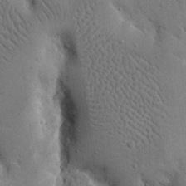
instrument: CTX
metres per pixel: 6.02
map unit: eHh
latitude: 16.0255
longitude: -67.3481
